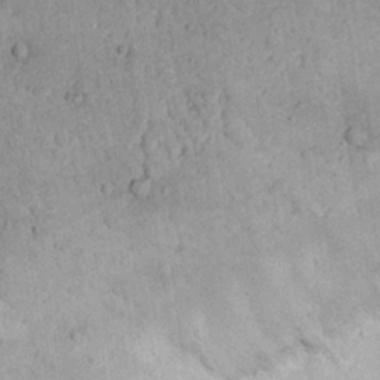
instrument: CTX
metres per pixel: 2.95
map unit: Nhu
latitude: 21.8961
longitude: -71.4804
